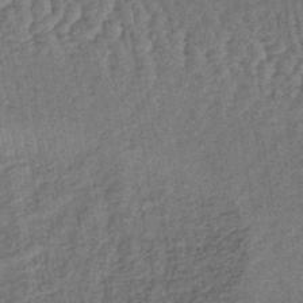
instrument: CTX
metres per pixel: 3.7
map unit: lHb
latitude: -43.9556
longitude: 80.4818
